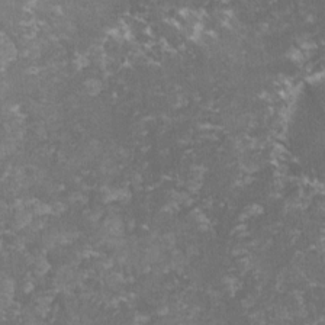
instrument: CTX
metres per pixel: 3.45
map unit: lHvf
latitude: -15.0865
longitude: -99.8205
